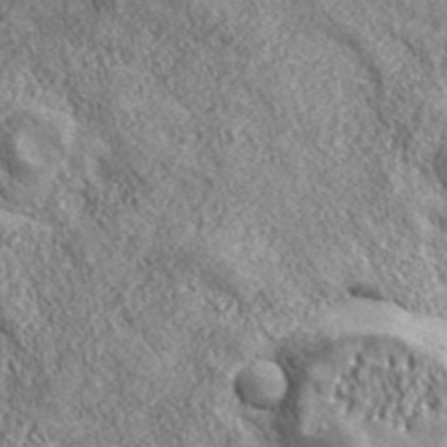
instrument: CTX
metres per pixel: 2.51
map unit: eHh
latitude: 42.9325
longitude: -89.0837
